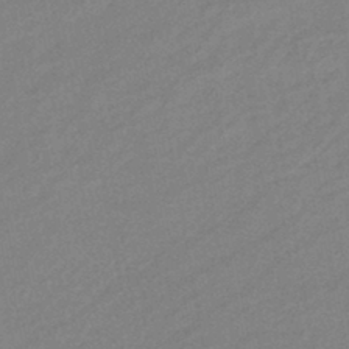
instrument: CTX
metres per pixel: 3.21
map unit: eHb
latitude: -40.9919
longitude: 82.6140
